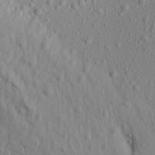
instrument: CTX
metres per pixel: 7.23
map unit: Aa
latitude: 16.3845
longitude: -143.8206
